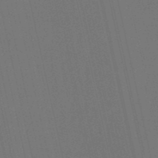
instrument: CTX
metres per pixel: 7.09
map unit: eHb
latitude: -51.2376
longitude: 77.2565
